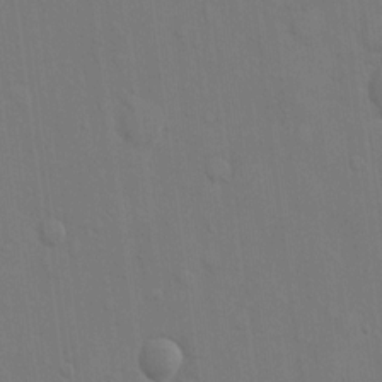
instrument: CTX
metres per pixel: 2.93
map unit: eHh
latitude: 13.4616
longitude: -70.4034
